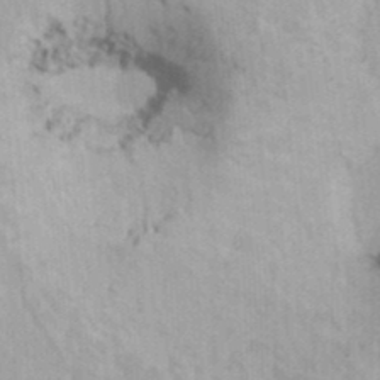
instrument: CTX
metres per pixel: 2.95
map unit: HNhu
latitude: 6.7813
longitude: -2.1578
